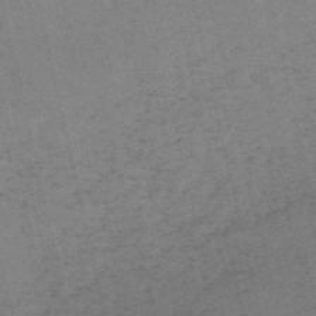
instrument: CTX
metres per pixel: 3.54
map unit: HNb
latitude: -55.3321
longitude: -42.1200
